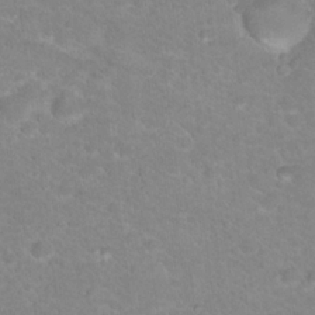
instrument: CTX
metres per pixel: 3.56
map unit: Hto
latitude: 18.4601
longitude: -37.7639
